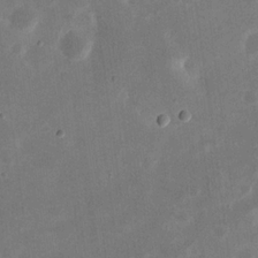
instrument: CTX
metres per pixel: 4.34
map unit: eHh
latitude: 20.5735
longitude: -70.1389
